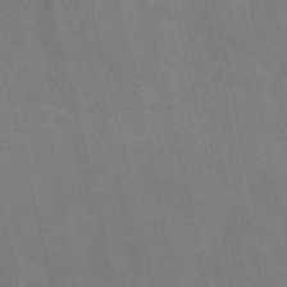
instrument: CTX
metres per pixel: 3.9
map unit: HNhu
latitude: -39.6911
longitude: 96.3684
